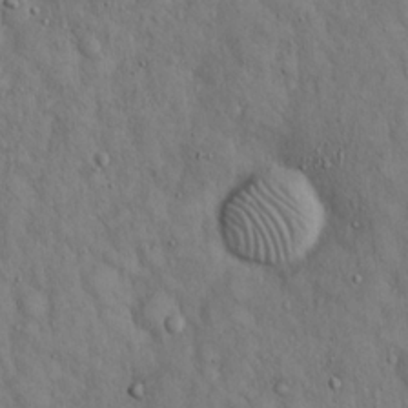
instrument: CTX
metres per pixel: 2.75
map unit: Hto
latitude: 15.4427
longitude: -58.1767
